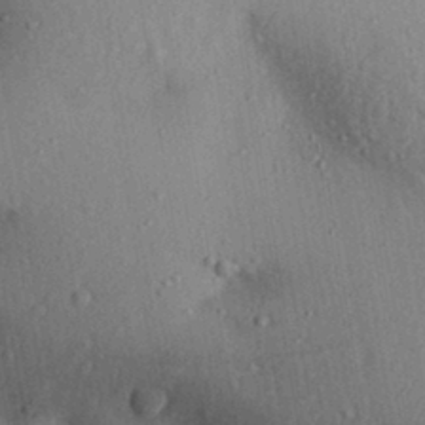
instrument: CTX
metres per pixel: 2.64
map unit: Aa
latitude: 29.5938
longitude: -146.8947
